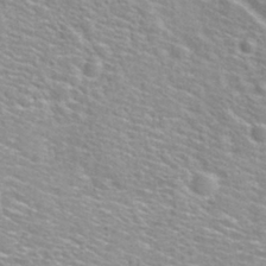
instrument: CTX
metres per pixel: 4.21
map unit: Hto
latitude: 30.3090
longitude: -49.0647
